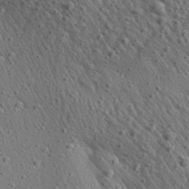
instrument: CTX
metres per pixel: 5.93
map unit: Aa
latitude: 27.5938
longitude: -142.3090
